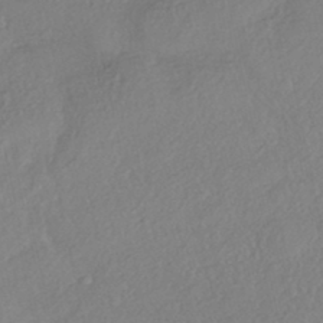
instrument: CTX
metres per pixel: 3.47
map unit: eHh
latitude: -42.3684
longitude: 122.6897
